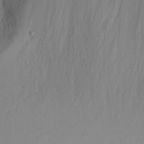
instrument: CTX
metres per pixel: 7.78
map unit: Nhu
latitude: -4.8030
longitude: -81.3671
